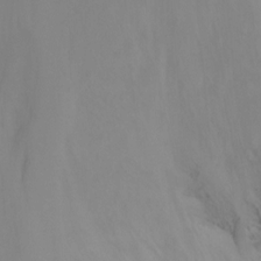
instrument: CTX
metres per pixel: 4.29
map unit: Nhu
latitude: -16.7841
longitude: -49.4993
